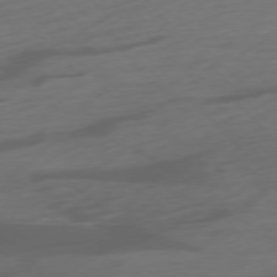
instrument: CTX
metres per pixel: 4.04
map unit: Ap
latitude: -76.4818
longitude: -78.6680
